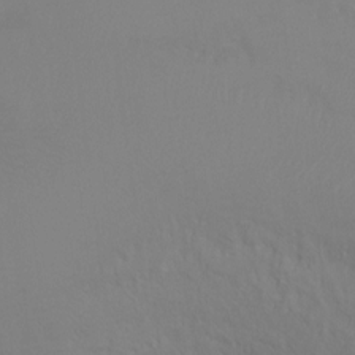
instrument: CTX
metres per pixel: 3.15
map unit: Ht
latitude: 0.2522
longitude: -32.7435
